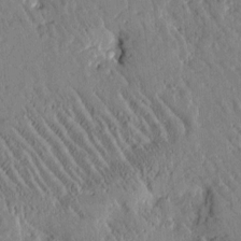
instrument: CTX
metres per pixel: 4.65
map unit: Htu
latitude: -1.6533
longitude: 175.0864
